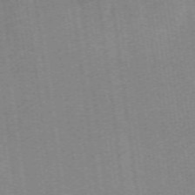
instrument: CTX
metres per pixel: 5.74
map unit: Nve
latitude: -57.3321
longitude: 58.4817
